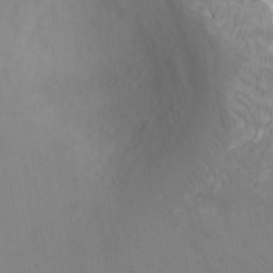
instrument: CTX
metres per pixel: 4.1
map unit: Ht
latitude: -2.6896
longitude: -17.4993
